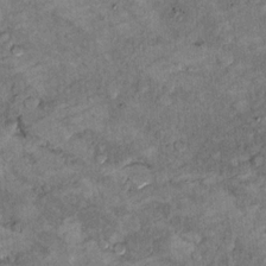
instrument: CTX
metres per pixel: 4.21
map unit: Hto
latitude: 9.8583
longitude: -36.4034
